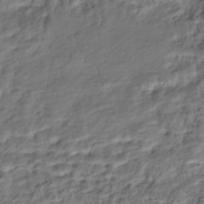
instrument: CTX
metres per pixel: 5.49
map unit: Nhe
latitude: -46.2928
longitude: 153.3509
